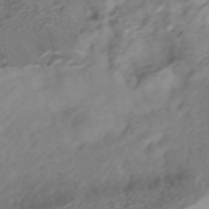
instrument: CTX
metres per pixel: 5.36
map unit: HNhu
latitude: -40.4629
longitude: 108.6896
